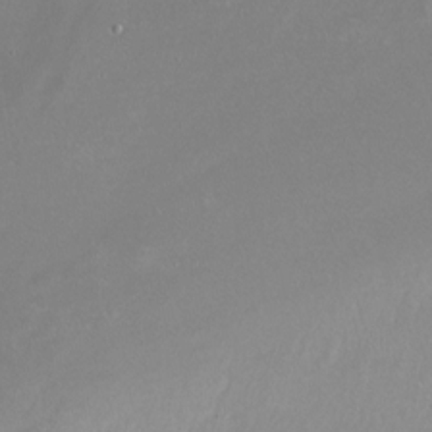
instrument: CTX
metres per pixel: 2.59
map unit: Hto
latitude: -13.4266
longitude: -42.4790
